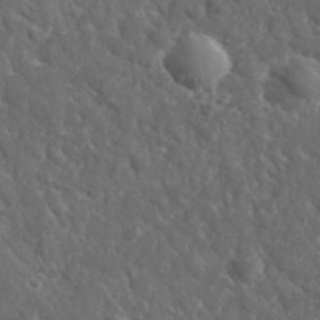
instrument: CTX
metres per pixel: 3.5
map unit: lHvf
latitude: 36.1011
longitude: -87.2726
